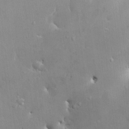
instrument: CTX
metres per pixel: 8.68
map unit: HNhu
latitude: 5.9150
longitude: 1.2565
